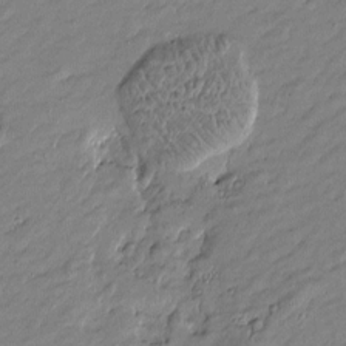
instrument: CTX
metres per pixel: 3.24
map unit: Htu
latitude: -6.2928
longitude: 177.0298
